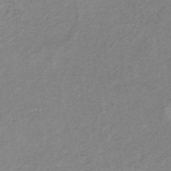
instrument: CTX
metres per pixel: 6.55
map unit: HNb
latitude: -33.7100
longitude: 56.6329
